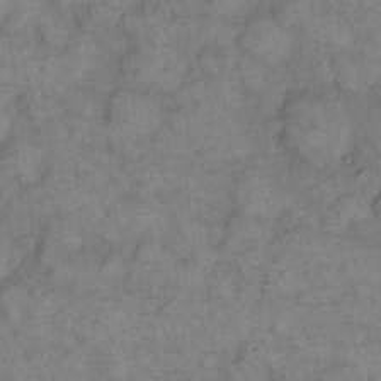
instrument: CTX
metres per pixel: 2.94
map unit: eHh
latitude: 14.5168
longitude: -65.6694
